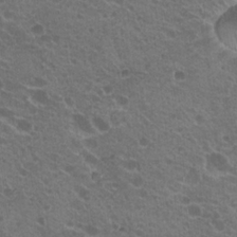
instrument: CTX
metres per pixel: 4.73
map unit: Hto
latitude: 20.6302
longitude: -34.1011
